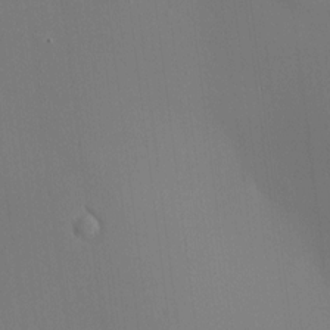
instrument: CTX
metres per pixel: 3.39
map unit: HNhu
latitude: 8.9325
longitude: 14.8408
